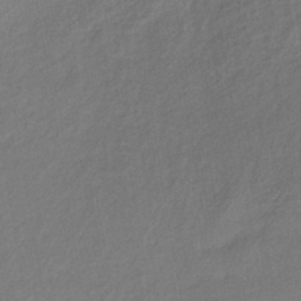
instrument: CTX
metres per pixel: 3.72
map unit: lHb
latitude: -40.5196
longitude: 73.0864
